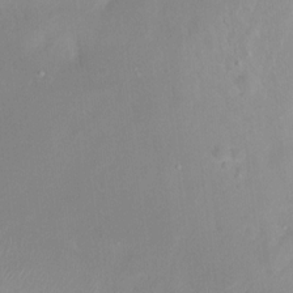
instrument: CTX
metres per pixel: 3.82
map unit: Ht
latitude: -14.9731
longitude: -43.7261
